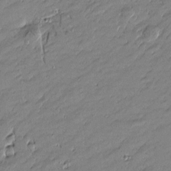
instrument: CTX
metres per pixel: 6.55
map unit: Htu
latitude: -6.0661
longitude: 177.1431
